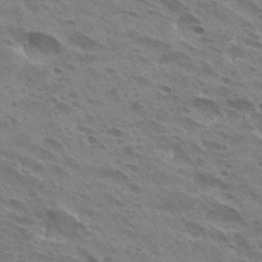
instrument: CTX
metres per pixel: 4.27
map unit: Hto
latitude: 31.8395
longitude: -40.8757
